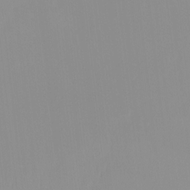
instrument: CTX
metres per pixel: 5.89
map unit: HNhu
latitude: -0.3873
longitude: -6.4790
